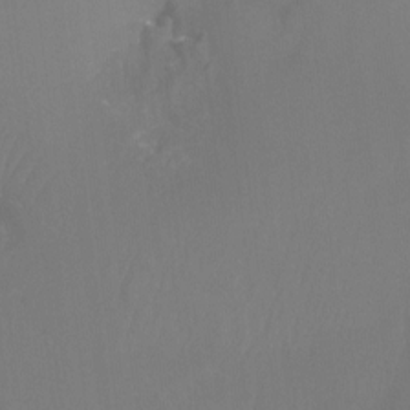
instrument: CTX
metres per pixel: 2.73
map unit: Ht
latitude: -7.4454
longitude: -31.2348
